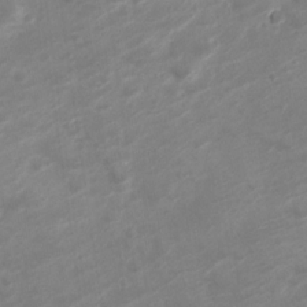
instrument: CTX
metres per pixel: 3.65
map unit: Nve
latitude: -19.7856
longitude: 106.2740
